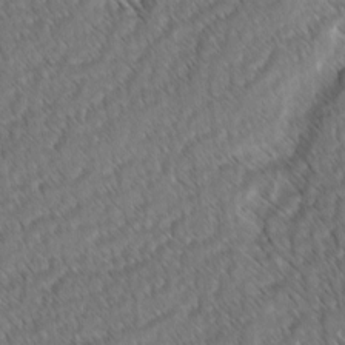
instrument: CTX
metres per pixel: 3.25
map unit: lAvf
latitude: -3.2375
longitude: -114.1955
